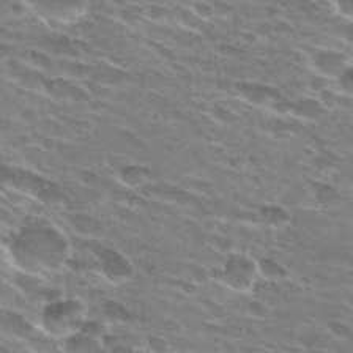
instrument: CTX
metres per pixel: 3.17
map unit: Hto
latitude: 29.2159
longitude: -42.7435
